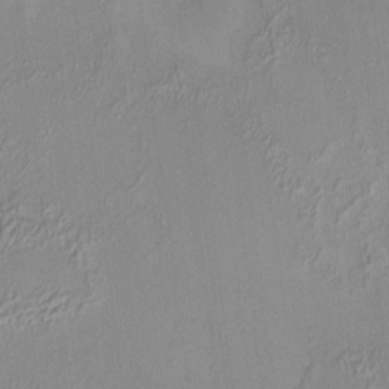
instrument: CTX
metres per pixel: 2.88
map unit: HNhu
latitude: 6.2900
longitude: 9.4832
